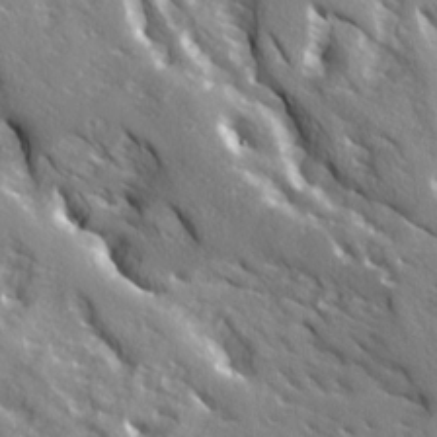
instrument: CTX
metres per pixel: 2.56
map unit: Ave
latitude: 15.3293
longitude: -130.7247
